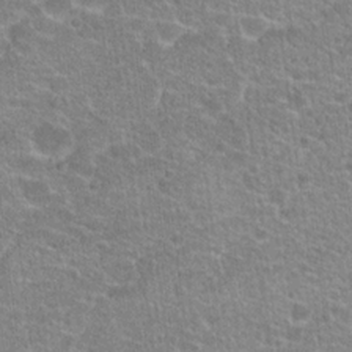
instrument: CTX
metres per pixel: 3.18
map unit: Hto
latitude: 20.9136
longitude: -42.8380
